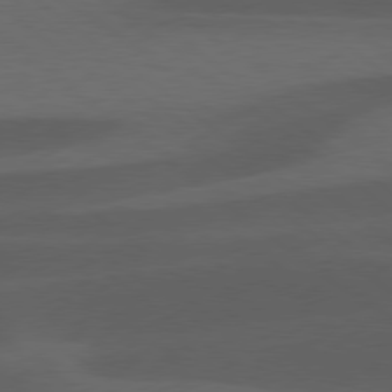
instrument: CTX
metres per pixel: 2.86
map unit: lApd
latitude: 78.1578
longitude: -55.9717
